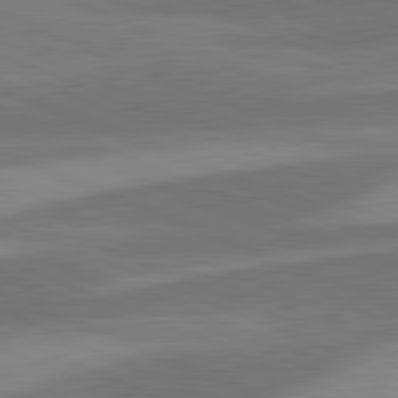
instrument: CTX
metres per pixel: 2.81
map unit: lApd
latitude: 81.5371
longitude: 124.3495
